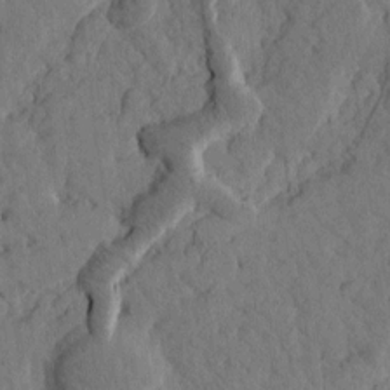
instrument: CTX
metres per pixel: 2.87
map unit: Htu
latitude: 2.1578
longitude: 179.1998
